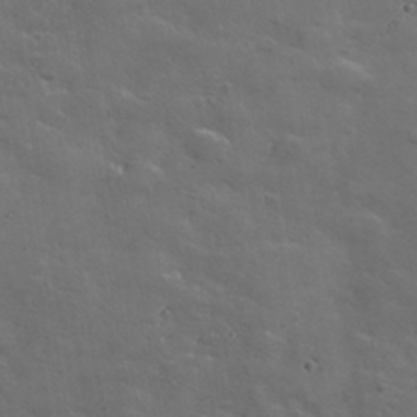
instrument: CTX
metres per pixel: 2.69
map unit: lHvf
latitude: 35.5749
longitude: -91.2348
